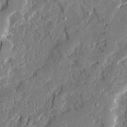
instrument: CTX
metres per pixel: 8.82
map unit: Ave
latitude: 22.7246
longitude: -130.0255
